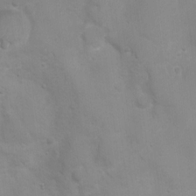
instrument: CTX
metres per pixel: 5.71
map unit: Nhu
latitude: 4.2900
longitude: -17.0647
